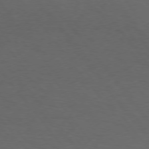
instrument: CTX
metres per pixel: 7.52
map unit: Hpe
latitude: 74.7435
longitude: -131.6127
